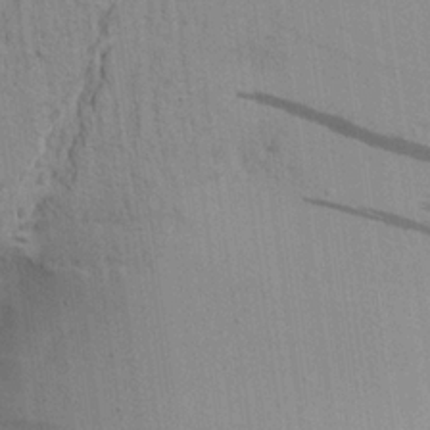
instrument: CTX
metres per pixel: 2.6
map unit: Aa
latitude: 21.8773
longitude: -144.5168
